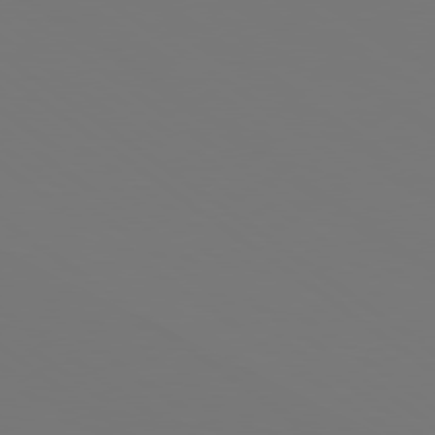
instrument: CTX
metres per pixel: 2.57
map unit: lApd
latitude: 78.9325
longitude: -175.7828
